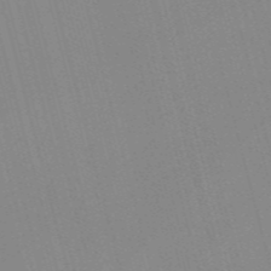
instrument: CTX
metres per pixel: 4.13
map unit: Nve
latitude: -57.3698
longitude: 62.0850
